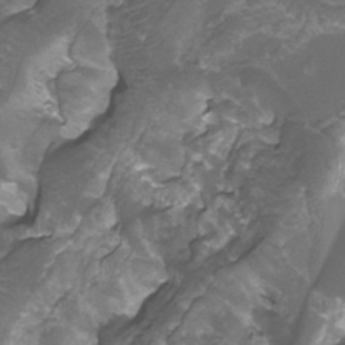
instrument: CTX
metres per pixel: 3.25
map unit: Htu
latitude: -13.3888
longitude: -70.0633
